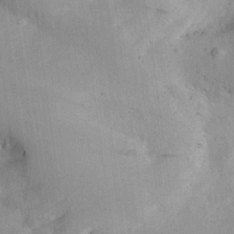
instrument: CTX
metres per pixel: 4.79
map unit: Aa
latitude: 28.7057
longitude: -145.5371
